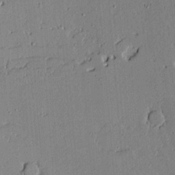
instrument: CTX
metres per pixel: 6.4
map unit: Aa
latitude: 18.5356
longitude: -126.3845
